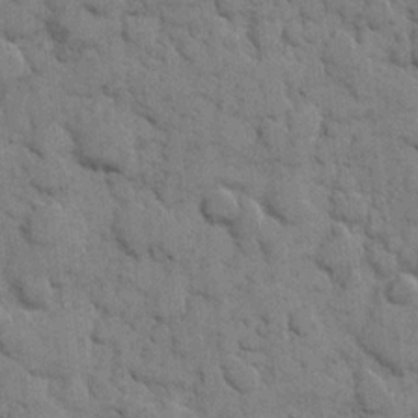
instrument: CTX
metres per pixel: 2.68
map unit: eHh
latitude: 8.3845
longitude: -65.2159
